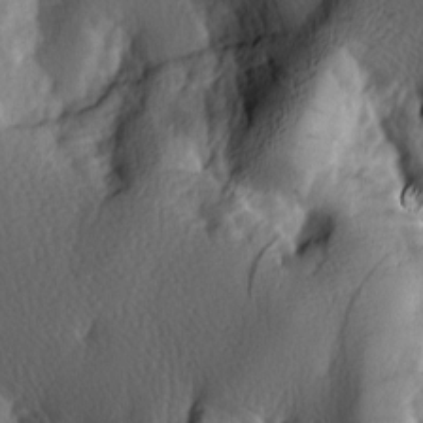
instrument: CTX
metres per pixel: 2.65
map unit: lAa
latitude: -7.1431
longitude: -124.5168
